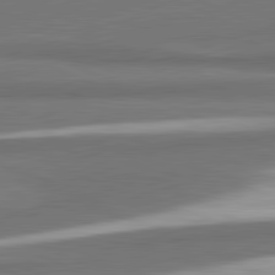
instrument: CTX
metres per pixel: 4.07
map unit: lApd
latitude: 81.8205
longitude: 174.7085
